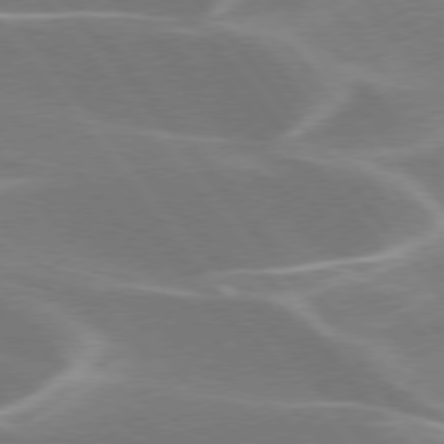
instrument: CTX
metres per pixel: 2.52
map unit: lApd
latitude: 75.9906
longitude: -62.4790
